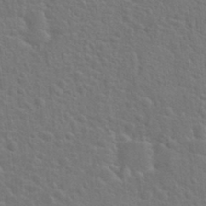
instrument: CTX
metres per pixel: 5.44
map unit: Hto
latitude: 22.7813
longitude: -47.4994
